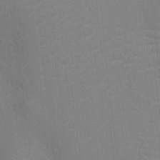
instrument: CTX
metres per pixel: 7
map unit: Ht
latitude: -2.9730
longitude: -17.3482
